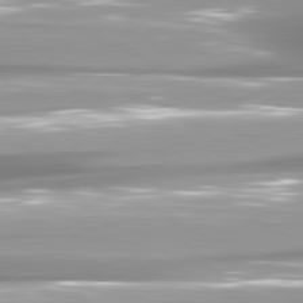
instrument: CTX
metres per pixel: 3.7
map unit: lApd
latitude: 80.9703
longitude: -139.8961
